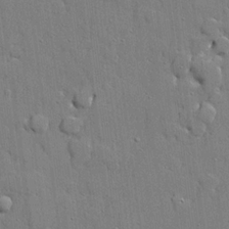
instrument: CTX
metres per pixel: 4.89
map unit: lHvf
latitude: 21.4238
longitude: 145.3132
